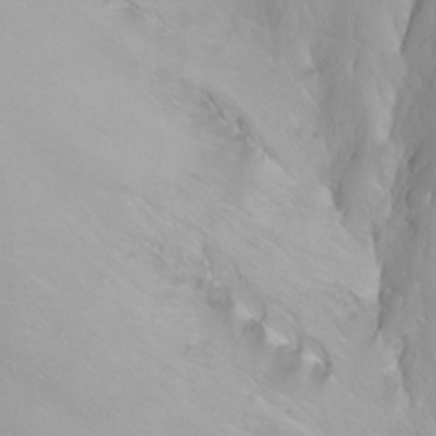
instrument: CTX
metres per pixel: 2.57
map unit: Ht
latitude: 1.6316
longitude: -36.3279
